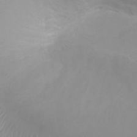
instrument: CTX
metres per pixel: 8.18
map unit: Ht
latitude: -0.8975
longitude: -19.4426
